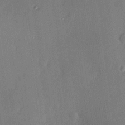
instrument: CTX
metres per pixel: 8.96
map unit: Hve
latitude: 18.5734
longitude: 150.4440
